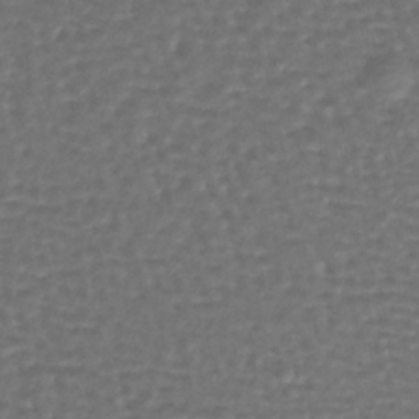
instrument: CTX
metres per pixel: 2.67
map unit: lHb
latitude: -38.3118
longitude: 63.5399
